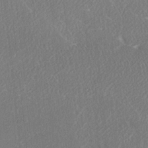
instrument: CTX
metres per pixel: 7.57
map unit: Ave
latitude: 17.9339
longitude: -137.4049
